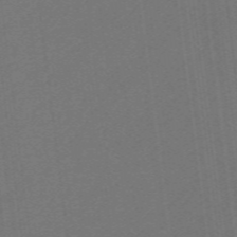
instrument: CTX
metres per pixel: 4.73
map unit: eHb
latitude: -49.2754
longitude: 84.0661
